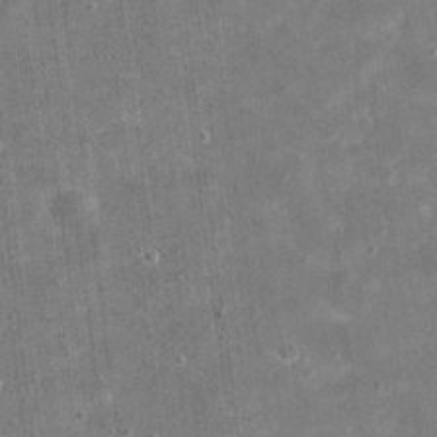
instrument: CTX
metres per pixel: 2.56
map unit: eHh
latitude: 20.5168
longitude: -65.4993
